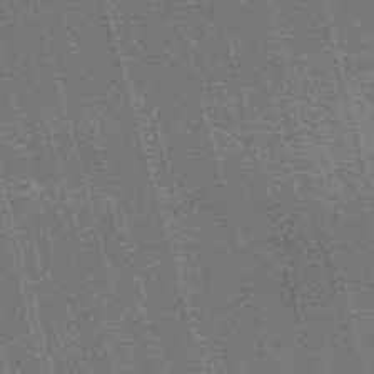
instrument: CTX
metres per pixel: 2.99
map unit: Nve
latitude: -59.8233
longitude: 62.2739
